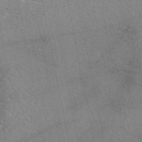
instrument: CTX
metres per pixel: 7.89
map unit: eAb
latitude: 50.5167
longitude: 109.5021
